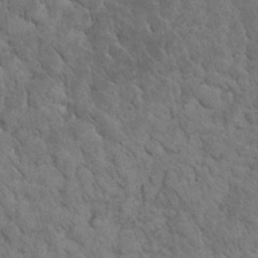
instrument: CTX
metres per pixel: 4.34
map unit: eHh
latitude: 33.7639
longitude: -66.6490
